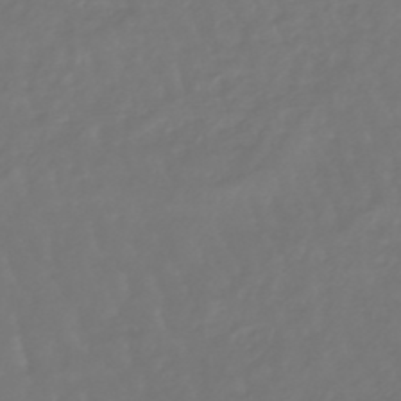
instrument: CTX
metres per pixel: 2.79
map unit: lHb
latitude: -47.1053
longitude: 79.8611
